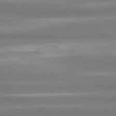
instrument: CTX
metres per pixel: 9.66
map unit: lApd
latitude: 80.5924
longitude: -135.7449
